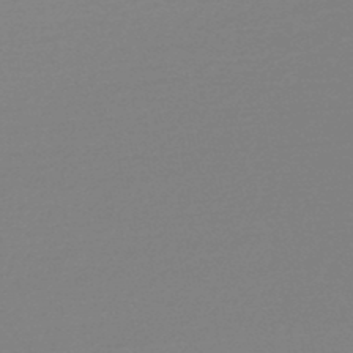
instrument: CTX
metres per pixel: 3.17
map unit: lHb
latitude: -48.1984
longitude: 65.3888
